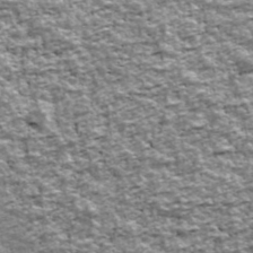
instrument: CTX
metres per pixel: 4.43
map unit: Ave
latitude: 42.5735
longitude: -112.0255
